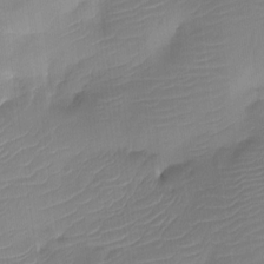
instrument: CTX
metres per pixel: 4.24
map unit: Htu
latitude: -13.5399
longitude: -49.7828
